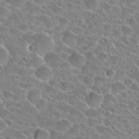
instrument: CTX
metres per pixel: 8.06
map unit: Hto
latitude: 24.3656
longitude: -45.7638
